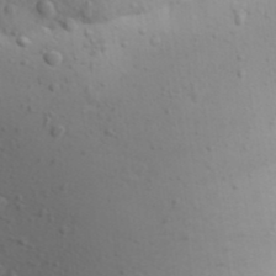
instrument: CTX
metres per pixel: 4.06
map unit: Aa
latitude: 29.8394
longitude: -146.1767
